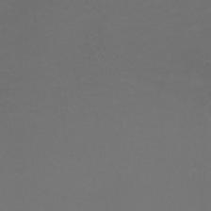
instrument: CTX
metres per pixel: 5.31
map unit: Nhu
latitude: -7.8233
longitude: -73.1404
